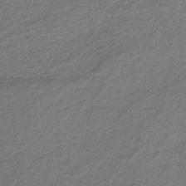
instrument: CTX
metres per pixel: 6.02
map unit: HNb
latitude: -34.2928
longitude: 52.5951
